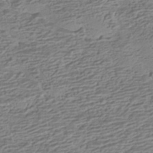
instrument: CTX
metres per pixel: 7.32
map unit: HNhu
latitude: -42.2361
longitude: 100.7463
